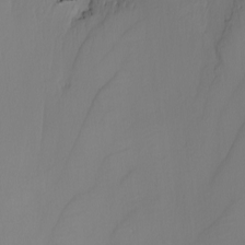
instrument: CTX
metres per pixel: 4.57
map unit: Nhu
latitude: -4.9730
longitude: -94.8758
